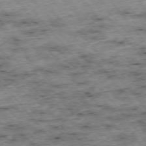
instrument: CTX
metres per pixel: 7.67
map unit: Hpe
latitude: -75.9367
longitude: -18.1955
